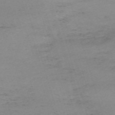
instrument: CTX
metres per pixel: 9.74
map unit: eHh
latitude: -61.3888
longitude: 51.2565
